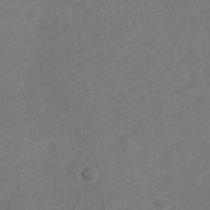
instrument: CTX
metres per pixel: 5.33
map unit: Nve
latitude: -18.8975
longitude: 108.8786
